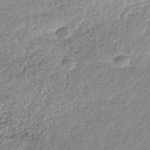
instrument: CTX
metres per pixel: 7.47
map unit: Nhe
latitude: -41.5021
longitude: -111.5182
